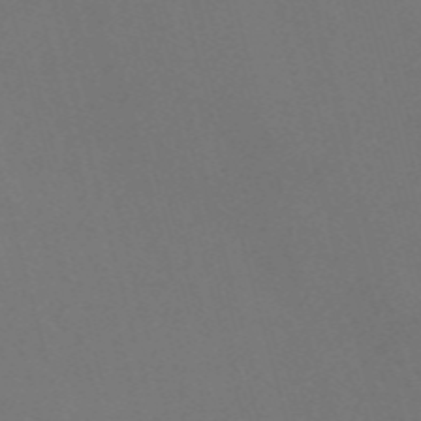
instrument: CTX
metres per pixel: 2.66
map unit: Nve
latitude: -57.8800
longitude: 52.1039
